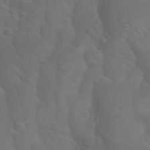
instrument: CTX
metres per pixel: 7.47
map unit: Nhu
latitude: 26.7057
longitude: -55.3670
